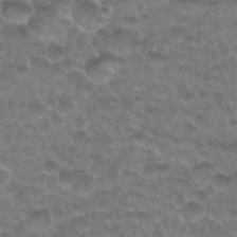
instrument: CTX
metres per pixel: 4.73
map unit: Nhu
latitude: 27.0459
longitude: -53.4616
